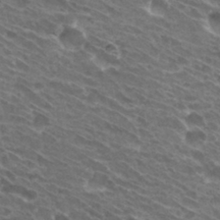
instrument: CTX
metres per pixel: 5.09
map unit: Hto
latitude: 31.8206
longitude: -42.8191
